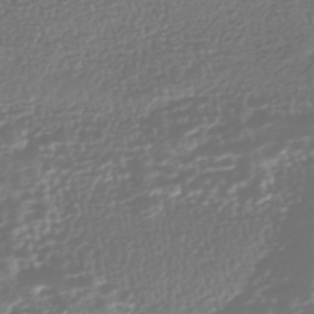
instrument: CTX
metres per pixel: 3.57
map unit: HNhu
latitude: -43.7288
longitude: 104.6518
